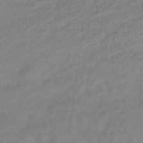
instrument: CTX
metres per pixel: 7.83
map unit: HNhu
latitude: -40.8030
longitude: 96.7652
